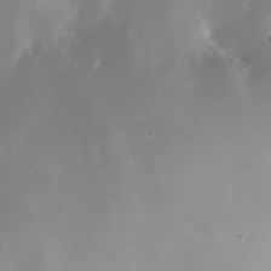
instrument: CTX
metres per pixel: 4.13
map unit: Nhe
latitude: -31.8233
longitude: -116.9136
